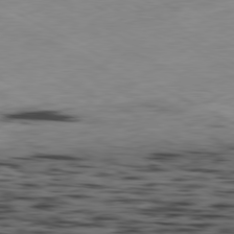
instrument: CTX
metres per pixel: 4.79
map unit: Ap
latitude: -80.5952
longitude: -92.7435
